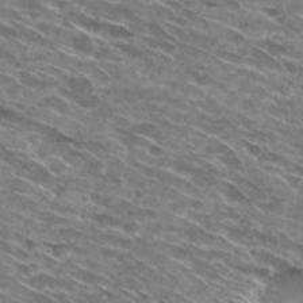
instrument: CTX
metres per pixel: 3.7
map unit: Hto
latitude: 29.6316
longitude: -46.1389
